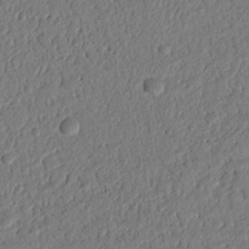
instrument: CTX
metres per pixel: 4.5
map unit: Nhu
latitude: 20.6491
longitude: -78.1956
